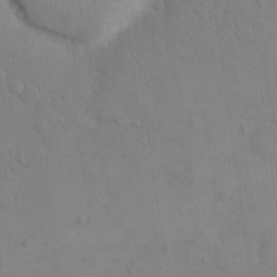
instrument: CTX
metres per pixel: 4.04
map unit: eHh
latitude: 16.2900
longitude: -66.8569
